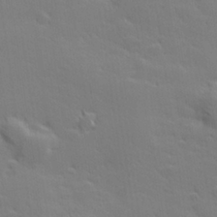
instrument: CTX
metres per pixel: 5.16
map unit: lHvf
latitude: 27.1592
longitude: 143.4076
